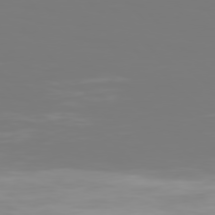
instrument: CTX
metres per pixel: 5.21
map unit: Hpe
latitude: 76.4790
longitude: -136.1389
